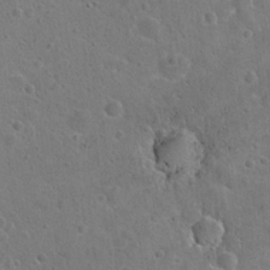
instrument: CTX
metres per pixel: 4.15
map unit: Hto
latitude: 22.3467
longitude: -48.5735
